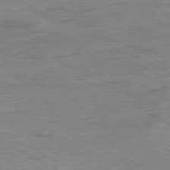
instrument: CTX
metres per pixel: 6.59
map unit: Ap
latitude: -80.4062
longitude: -75.7639
